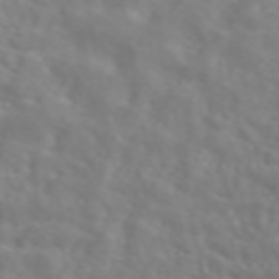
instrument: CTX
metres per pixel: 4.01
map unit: ANa
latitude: 45.7449
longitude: 28.0850
